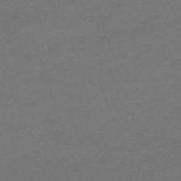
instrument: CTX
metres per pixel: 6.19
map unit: eHh
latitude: -63.2942
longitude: 53.5966
